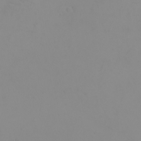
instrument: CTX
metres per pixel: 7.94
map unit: eHh
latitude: -5.3509
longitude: -80.3845
